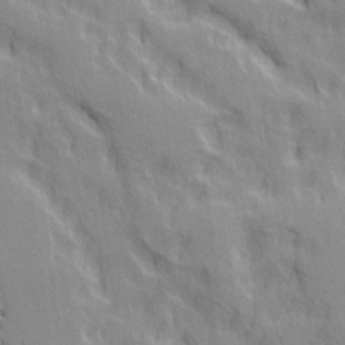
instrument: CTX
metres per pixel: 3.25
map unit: Ave
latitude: 21.4238
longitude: -134.7624
